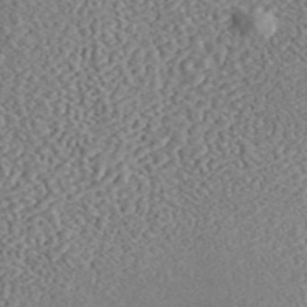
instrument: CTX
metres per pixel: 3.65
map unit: ANa
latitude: 46.2145
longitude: 50.2928
